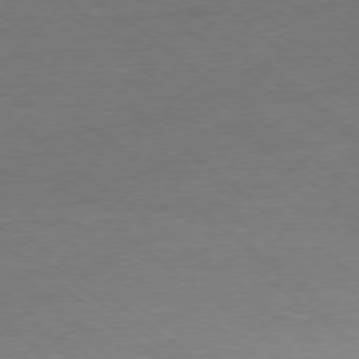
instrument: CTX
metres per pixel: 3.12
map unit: Ap
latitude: -78.5384
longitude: -92.8758
